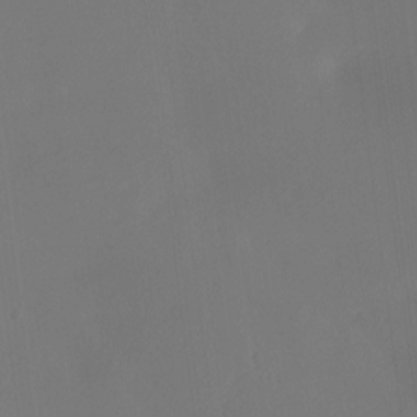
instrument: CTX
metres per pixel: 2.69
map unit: Htu
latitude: -12.7274
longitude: -48.8191
